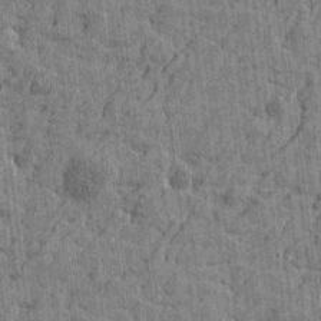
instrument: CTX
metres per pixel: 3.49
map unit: Htu
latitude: -4.6896
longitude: -179.3104
